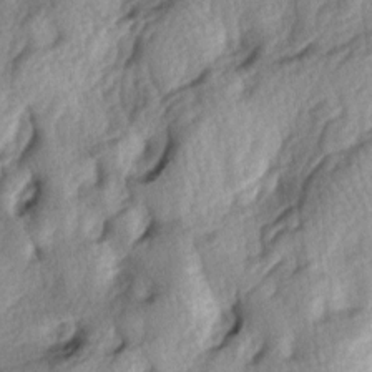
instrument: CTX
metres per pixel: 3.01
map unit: lAa
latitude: -4.4818
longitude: -124.6113
